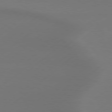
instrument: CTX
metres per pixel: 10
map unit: Hpe
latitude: 78.6680
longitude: -130.8191
